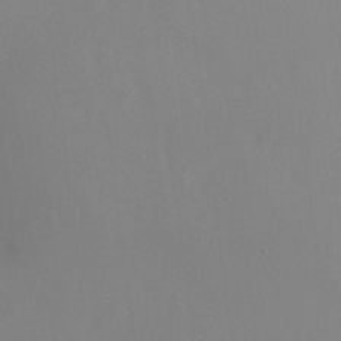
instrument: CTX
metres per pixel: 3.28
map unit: Ht
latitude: -16.5007
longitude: -42.3467
